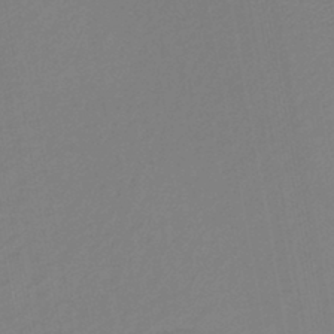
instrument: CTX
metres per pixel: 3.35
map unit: HNhu
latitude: -43.7099
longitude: 101.8044
